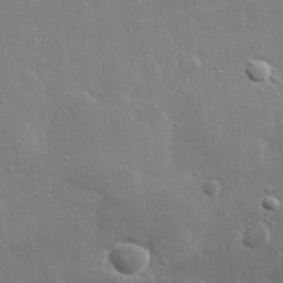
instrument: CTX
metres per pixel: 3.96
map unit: lHvf
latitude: 31.8395
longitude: -89.4238
